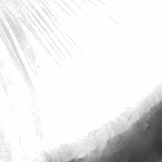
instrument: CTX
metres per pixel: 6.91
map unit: lHvf
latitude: -15.1431
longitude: -100.1389
